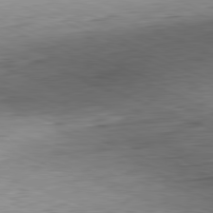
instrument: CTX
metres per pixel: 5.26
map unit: Hpe
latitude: -82.1795
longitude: 14.0850
